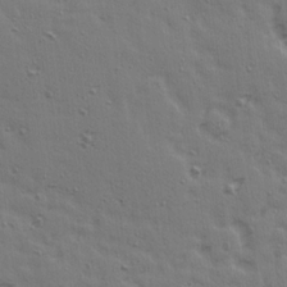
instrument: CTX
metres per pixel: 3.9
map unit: Ave
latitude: 14.8758
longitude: -105.8584
